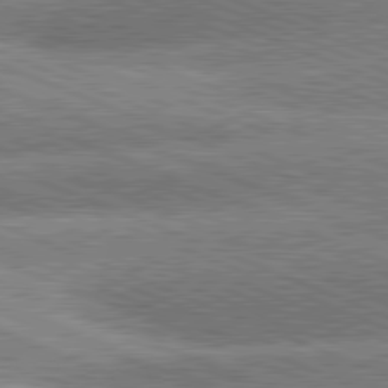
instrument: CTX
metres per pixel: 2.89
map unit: lApd
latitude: 81.2915
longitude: -162.5357
